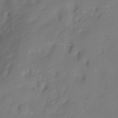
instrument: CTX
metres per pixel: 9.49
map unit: HNhu
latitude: -27.7666
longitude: 75.0109
